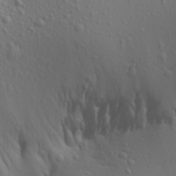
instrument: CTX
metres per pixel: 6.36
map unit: Aa
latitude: 21.8017
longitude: -142.5168
